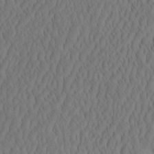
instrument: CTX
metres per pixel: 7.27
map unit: eHh
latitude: -2.5195
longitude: 15.9178
